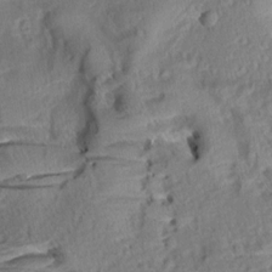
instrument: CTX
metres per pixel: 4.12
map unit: Aa
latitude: 8.7435
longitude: -133.9150
